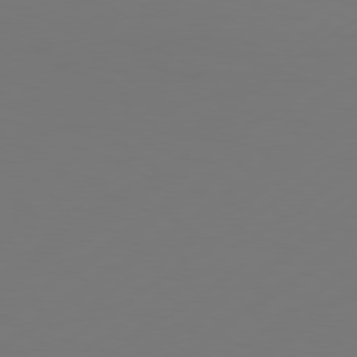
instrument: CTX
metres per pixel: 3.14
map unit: Hpe
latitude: 78.1389
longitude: -128.4412
